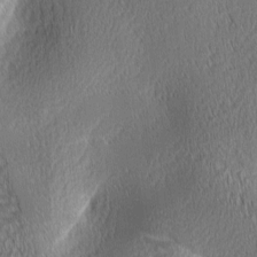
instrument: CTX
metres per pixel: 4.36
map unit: lAa
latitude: 0.7246
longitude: -116.4223
